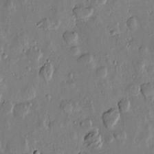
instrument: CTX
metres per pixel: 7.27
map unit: Htu
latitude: -0.2740
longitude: -176.6112
